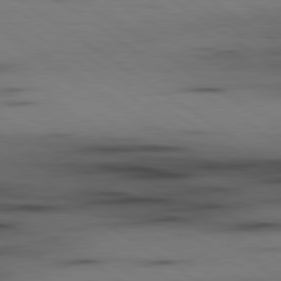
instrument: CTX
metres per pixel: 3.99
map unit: lApd
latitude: 79.9150
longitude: 159.6154
